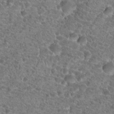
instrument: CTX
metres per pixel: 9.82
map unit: Hto
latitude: 19.8772
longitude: -41.3292
